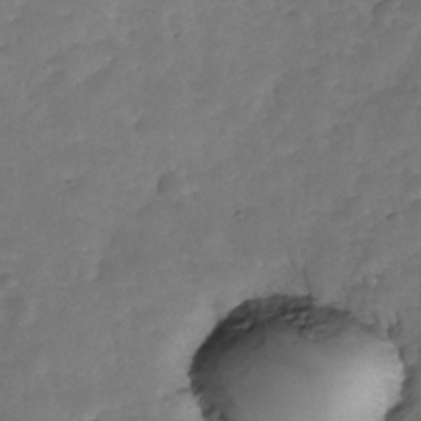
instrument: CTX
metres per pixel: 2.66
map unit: Nhe
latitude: -34.7652
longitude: -143.4804
